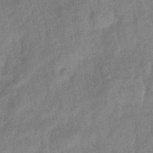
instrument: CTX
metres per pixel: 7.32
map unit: eHb
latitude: -42.7085
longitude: 82.4440
